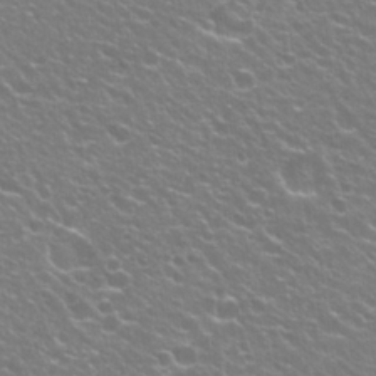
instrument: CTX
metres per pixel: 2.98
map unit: Hto
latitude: 23.4804
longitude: -31.7450
